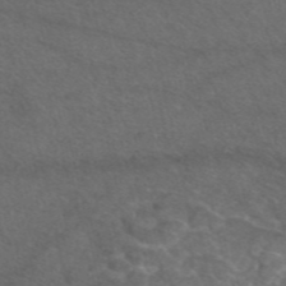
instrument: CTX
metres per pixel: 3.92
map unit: eAb
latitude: 47.6505
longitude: 112.4629
